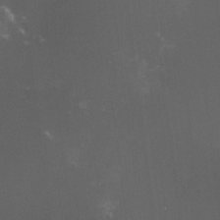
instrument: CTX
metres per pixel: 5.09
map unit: lHvf
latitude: -13.4832
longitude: -101.3671
